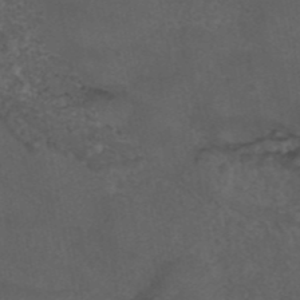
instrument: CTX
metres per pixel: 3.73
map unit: eAb
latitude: 43.3104
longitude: 104.8408
